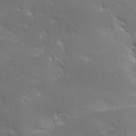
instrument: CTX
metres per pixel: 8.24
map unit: lHvf
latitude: 26.4790
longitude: 141.7100
